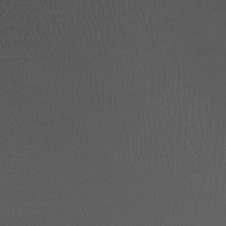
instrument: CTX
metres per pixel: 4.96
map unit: Nhu
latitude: -6.8975
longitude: -91.4237
